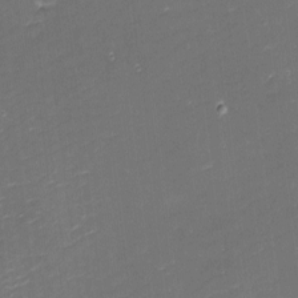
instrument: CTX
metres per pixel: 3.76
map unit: eHh
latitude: -1.6911
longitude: -80.3089
